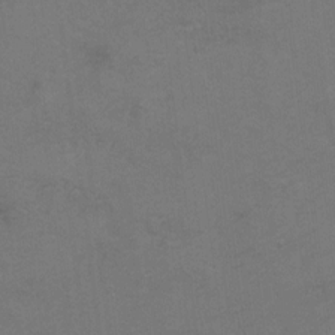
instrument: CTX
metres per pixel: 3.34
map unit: Hto
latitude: 6.7246
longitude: -35.2914
